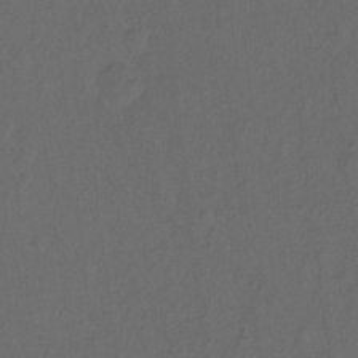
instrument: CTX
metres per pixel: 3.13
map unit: Hto
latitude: -10.3117
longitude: -37.0081
